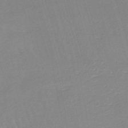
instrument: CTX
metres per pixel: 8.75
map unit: lHb
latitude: -44.6519
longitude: 77.6911
